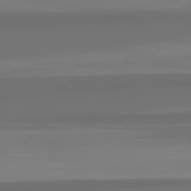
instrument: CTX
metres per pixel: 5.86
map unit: lApd
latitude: 82.9135
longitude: 166.0472
